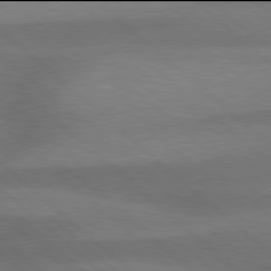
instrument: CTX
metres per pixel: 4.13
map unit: Hpe
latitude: 77.9906
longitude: -157.2914
